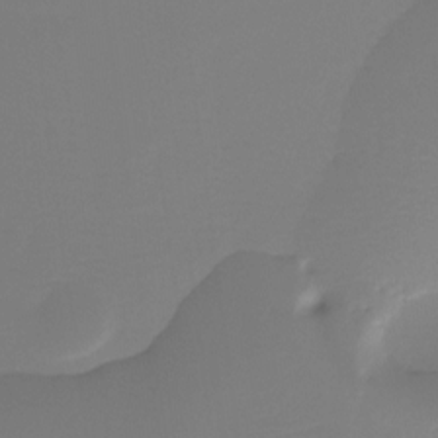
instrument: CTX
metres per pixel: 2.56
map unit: Htu
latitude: -15.7478
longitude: -46.5546
